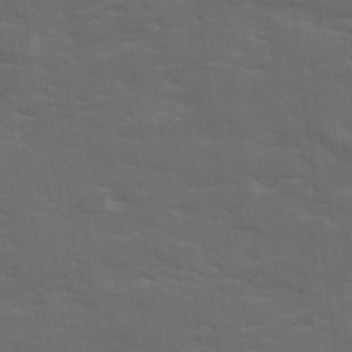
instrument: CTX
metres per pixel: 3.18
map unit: Ave
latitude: 18.5356
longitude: -130.5168
